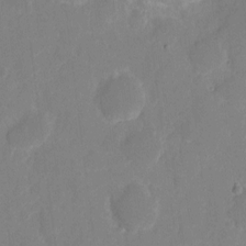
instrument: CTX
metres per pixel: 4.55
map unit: eHh
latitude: 5.5182
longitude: -66.3656
